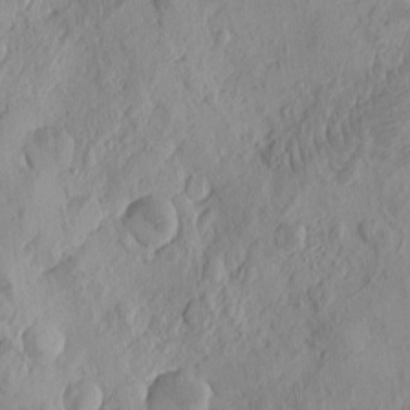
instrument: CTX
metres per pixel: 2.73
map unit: eHh
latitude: -1.9179
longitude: 16.1795
